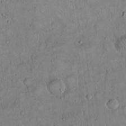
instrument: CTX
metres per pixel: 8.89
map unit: Hto
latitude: 15.1215
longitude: -57.4426
